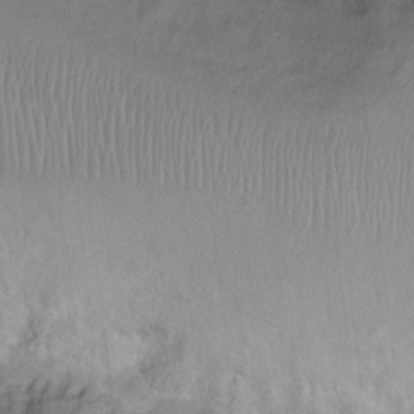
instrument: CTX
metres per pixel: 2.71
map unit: Ht
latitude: -1.7478
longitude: -33.1781
